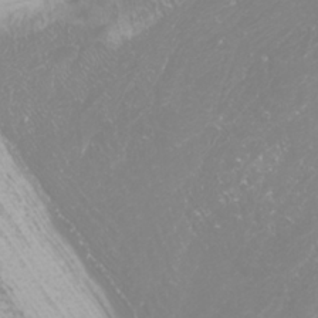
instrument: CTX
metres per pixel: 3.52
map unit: Htu
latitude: -6.2739
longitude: -73.8395
